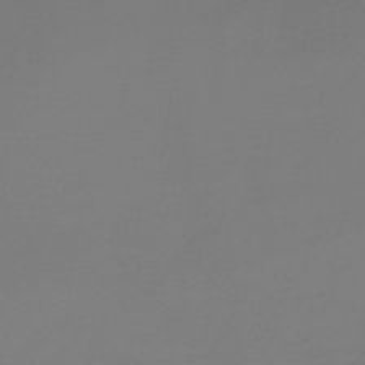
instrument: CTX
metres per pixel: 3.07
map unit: HNb
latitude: -48.8030
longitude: -51.3859
